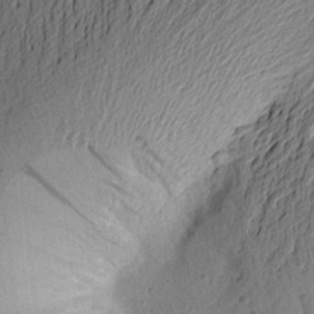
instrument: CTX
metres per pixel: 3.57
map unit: Aa
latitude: 22.8569
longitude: -149.4993
